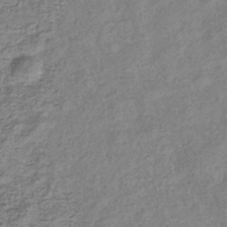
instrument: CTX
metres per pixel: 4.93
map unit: eHb
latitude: -34.3684
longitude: 76.3306
